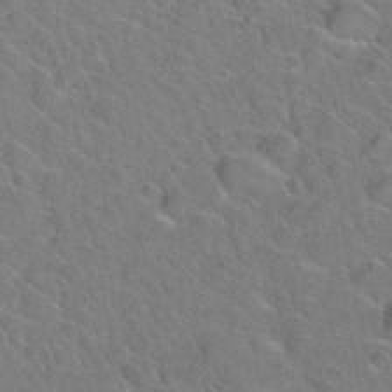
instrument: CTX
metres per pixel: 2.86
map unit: Hto
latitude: 35.9528
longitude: -48.9136
